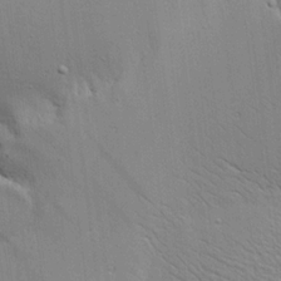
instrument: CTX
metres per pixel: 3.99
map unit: Aa
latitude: 18.8947
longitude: -141.8583
